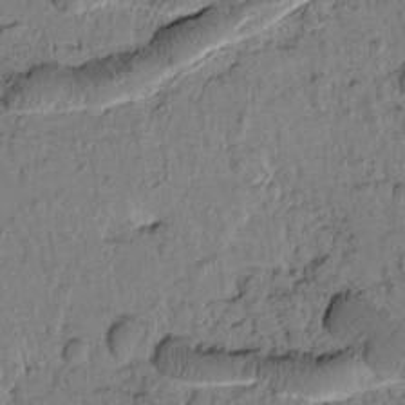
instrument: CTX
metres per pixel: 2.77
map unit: Htu
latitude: -1.8801
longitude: 172.2739
